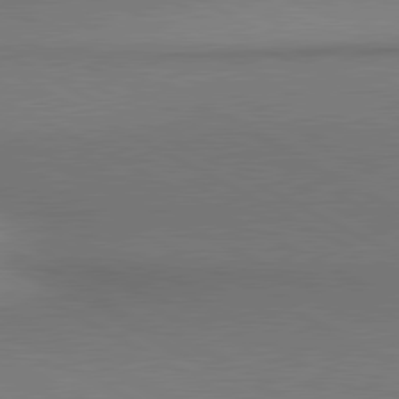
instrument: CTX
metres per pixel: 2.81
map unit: lApd
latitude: 80.9136
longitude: 155.2565
